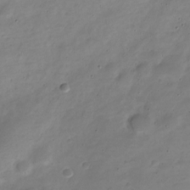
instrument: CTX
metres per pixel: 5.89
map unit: Nve
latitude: -22.4818
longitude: 105.2565
